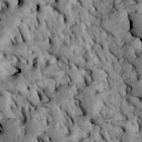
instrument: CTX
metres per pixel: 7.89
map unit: Htu
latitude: -5.0864
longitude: 157.0675
